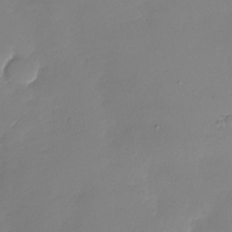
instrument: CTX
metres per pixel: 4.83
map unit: Nhu
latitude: -28.6330
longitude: -61.2915
